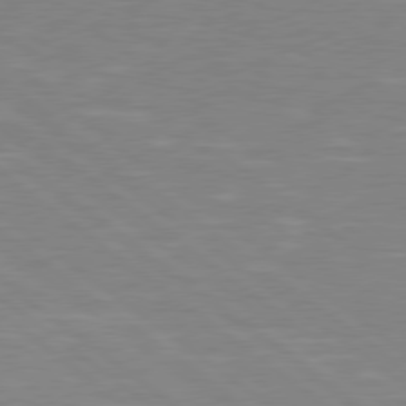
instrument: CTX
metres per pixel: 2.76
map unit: Hpe
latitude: 78.4979
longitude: -149.2159
